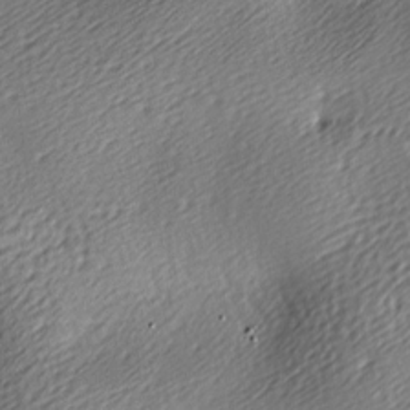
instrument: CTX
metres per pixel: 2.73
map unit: lAa
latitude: -9.5210
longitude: -126.1011
